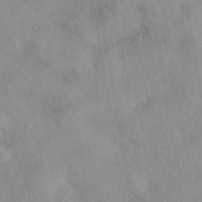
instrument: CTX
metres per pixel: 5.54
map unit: eAb
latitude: 40.4978
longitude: 108.6141
